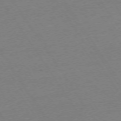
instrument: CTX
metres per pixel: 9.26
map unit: Ap
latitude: -74.0283
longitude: -82.1199
